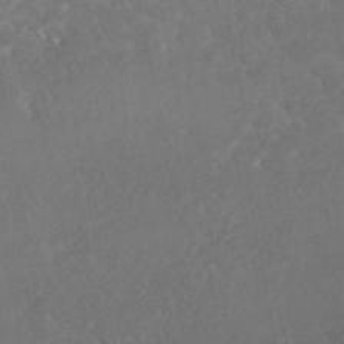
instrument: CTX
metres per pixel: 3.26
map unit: HNhu
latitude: -46.3117
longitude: 97.9745
